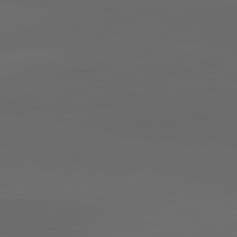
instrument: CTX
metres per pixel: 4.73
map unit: lApd
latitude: 82.0633
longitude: 129.5021
